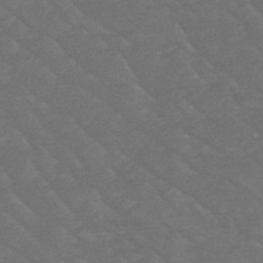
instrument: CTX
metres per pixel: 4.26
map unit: HNb
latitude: -50.1228
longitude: -47.6505
